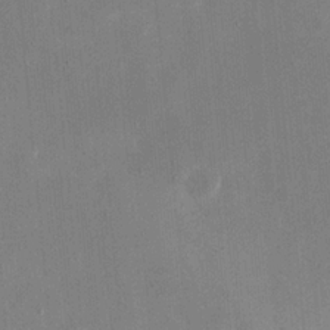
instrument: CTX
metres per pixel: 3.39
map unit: eHh
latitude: 20.4790
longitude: -68.1767
